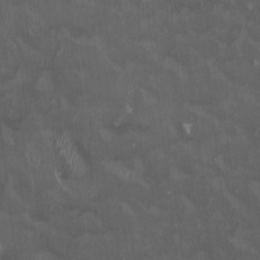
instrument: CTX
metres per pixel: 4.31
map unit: HNhu
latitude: 0.1011
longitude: -3.5938
